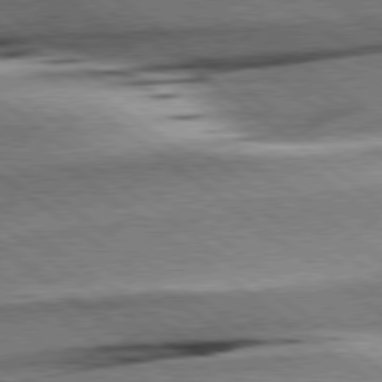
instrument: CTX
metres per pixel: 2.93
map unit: Hpe
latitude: 79.0270
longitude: -154.4412
